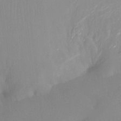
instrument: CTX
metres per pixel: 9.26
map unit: Htu
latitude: -15.3699
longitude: -46.9703
